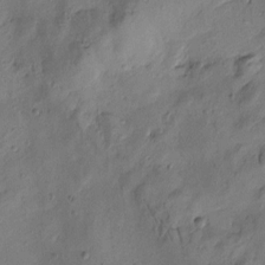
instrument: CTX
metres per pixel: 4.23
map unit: Htu
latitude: 0.3845
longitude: -175.5560
